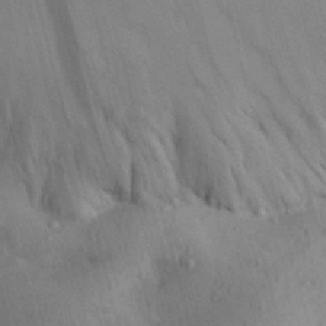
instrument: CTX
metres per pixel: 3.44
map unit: Aa
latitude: 30.8758
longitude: -144.5734
